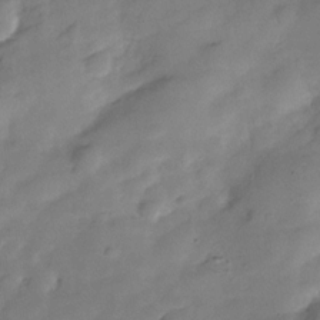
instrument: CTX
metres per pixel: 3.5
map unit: Hve
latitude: -29.5021
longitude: 92.8408
